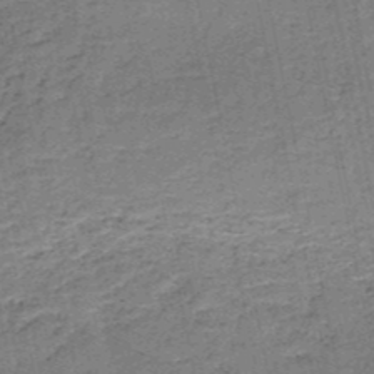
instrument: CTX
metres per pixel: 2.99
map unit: HNb
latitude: -50.8408
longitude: -50.0255
